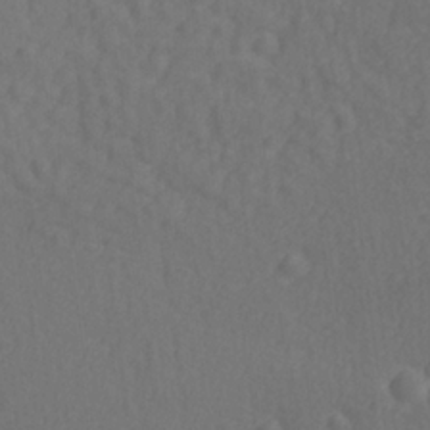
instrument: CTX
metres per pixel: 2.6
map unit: lAvf
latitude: -9.6344
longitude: -121.0459
